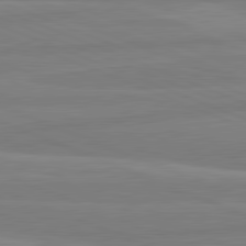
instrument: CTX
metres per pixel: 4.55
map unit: lApd
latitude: 81.8205
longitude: -174.8947
